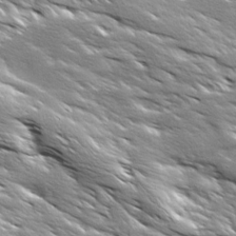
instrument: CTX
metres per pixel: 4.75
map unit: Ave
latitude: 18.6301
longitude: -136.8002
